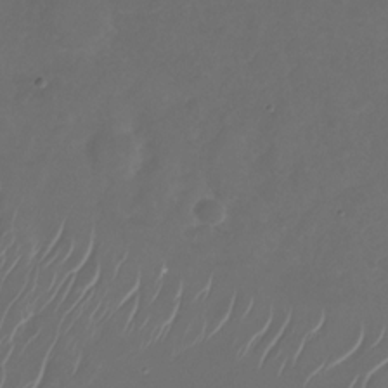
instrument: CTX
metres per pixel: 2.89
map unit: Nhu
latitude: -28.1795
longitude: -66.1955
